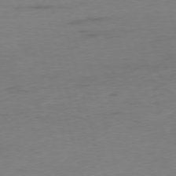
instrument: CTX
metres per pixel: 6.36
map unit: Ap
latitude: -75.7478
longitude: -73.5938
